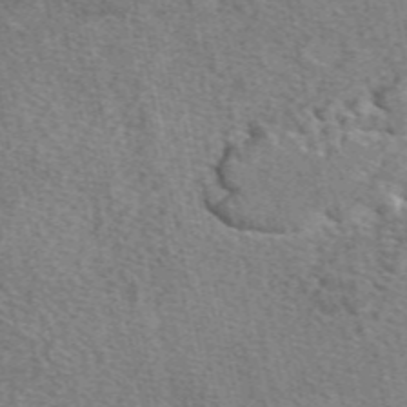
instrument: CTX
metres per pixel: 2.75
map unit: eAb
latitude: 49.7639
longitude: 111.5399
